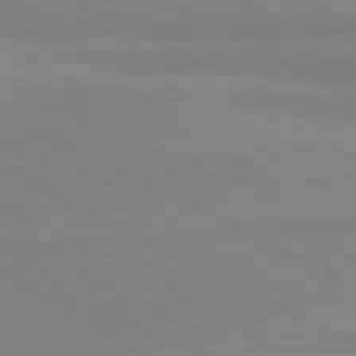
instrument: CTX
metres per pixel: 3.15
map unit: lApd
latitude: 81.0080
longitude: -179.8773
